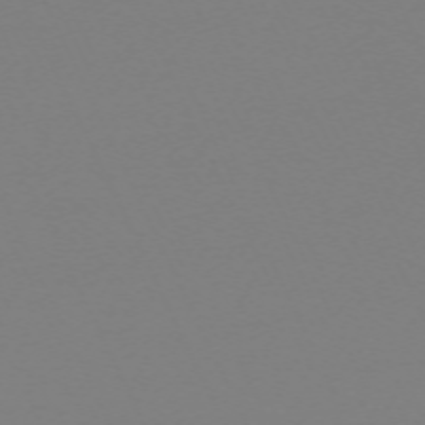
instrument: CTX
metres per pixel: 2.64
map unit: Hpe
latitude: -70.2551
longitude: 16.4629
